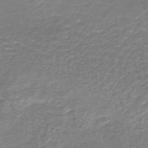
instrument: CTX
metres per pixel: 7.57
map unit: lHb
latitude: -41.1809
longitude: 64.7841
